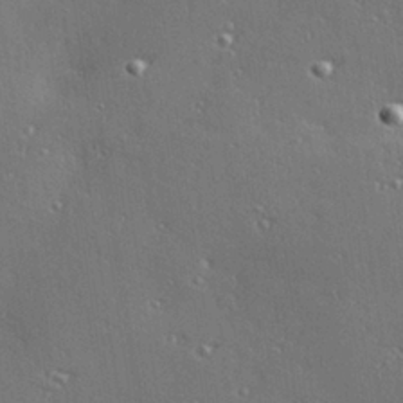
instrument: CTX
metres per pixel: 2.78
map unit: Hve
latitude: 27.8395
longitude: -92.1200
